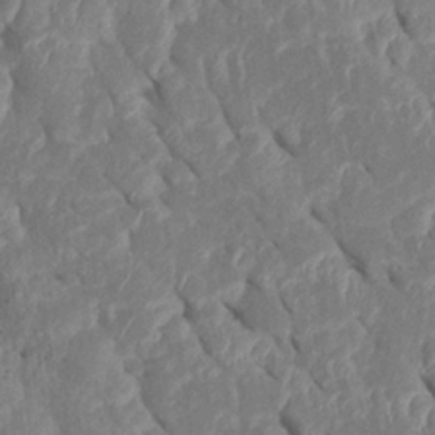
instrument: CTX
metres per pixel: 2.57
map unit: Htu
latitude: 1.6882
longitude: 147.3887
